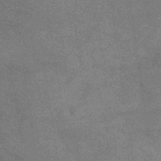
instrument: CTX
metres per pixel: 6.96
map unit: lHb
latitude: -40.8597
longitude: 75.6344
